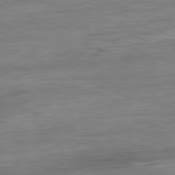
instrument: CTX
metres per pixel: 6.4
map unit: Ap
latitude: -81.4077
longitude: -89.0459
